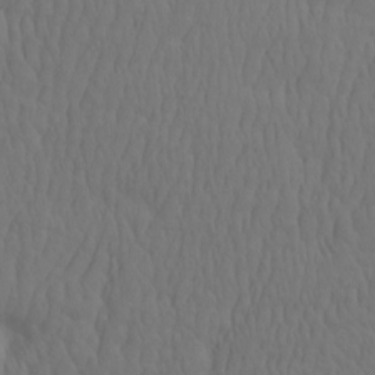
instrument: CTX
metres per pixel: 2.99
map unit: eHh
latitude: -2.1605
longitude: 15.1809
